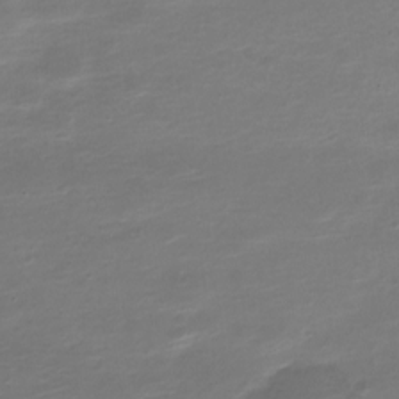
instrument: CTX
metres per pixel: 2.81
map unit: Nve
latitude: -21.2754
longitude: 105.4643
